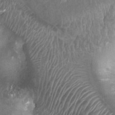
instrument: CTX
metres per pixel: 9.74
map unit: Ht
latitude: 2.7624
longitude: -19.5749
